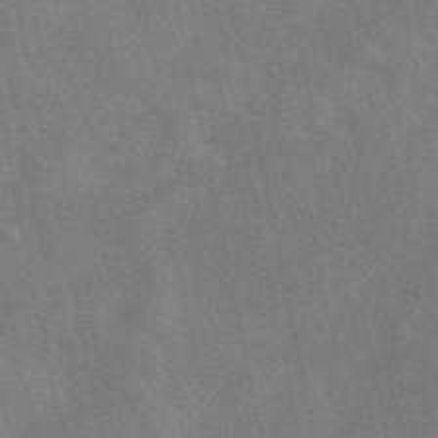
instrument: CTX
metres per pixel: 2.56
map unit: eAb
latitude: 49.6127
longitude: 120.9163
